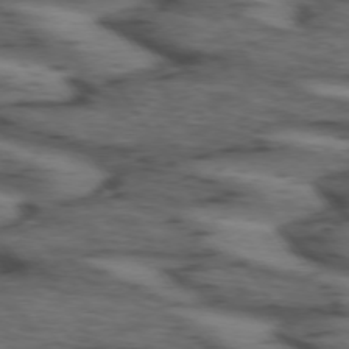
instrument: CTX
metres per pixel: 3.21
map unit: lApd
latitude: 73.7261
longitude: -71.8205
